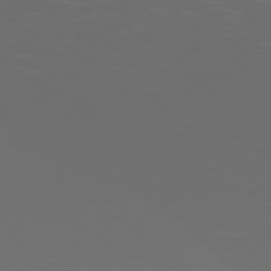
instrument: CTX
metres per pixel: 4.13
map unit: Hpe
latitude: 77.6882
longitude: -169.3482
